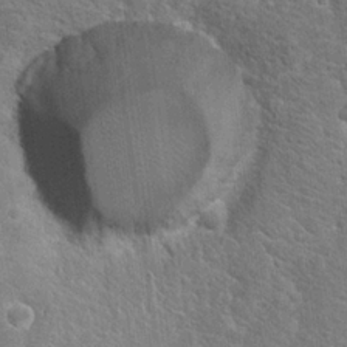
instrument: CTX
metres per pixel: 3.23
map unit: Hto
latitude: 19.2537
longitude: -37.3104
